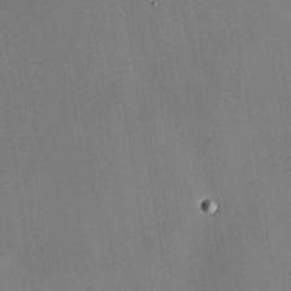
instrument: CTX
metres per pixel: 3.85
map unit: HNhu
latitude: 13.6127
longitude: 12.2929
